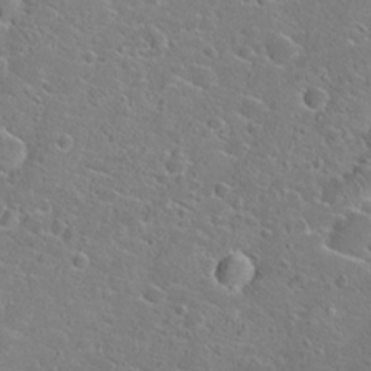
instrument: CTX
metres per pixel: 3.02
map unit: Hto
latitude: 22.7057
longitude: -44.9702
